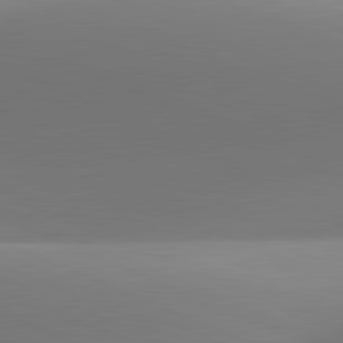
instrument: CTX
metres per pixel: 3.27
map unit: lApd
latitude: 81.5560
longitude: 142.7274
